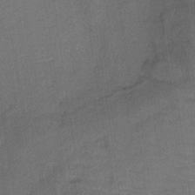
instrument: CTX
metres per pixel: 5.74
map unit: lHb
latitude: -34.9542
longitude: 65.6344
